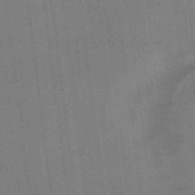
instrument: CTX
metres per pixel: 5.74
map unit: HNhu
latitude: -43.3509
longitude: 96.6708
